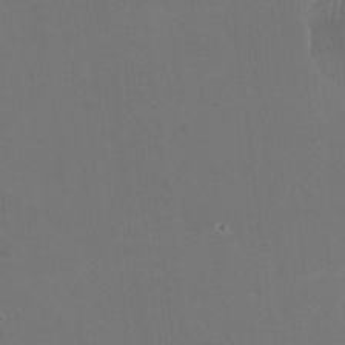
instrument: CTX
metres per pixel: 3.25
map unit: HNhu
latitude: -1.7856
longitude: -3.8961
